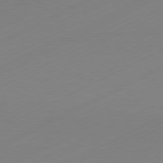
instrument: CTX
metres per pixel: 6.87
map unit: Hpe
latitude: -81.7478
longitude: 13.5021
